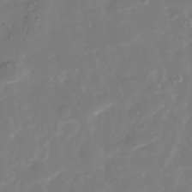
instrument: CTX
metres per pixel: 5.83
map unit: Nhu
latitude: -39.2187
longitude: -80.7813
